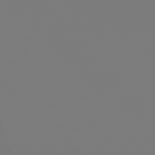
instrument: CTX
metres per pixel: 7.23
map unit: Hpe
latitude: 76.9513
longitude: -162.2334
